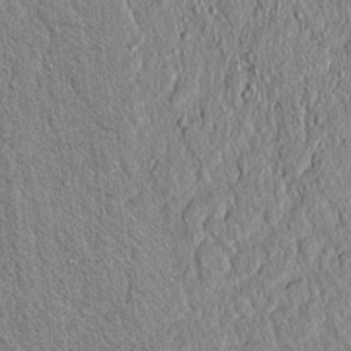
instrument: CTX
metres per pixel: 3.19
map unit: lAvf
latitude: 7.0269
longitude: 167.2754
